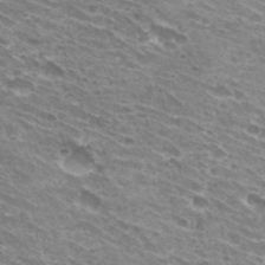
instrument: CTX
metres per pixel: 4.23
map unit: Hto
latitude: 32.1200
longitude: -42.6302
